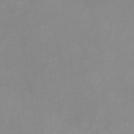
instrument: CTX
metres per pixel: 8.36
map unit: Nhu
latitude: -27.5021
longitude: -75.3671
